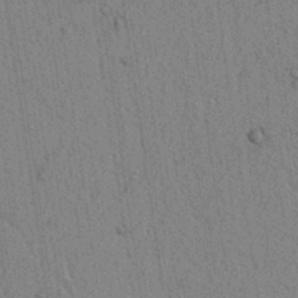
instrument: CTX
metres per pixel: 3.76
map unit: lAvf
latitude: 6.4034
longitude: 164.5574
